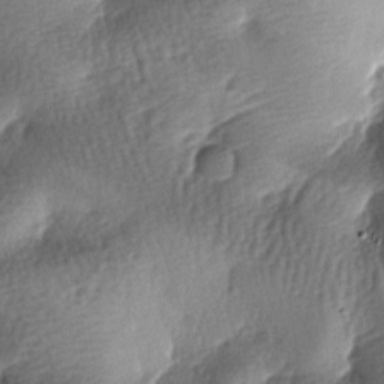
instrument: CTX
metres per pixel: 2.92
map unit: lAa
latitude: -7.9556
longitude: -127.4427
